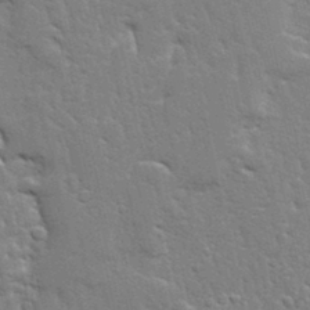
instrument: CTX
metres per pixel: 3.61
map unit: Ave
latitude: 12.8191
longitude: -135.4615
